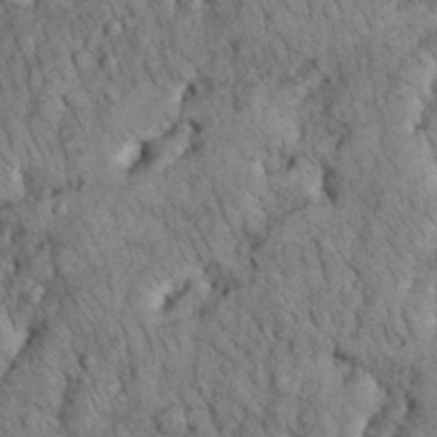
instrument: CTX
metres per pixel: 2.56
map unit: eHh
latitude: 33.2348
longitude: -65.7450
